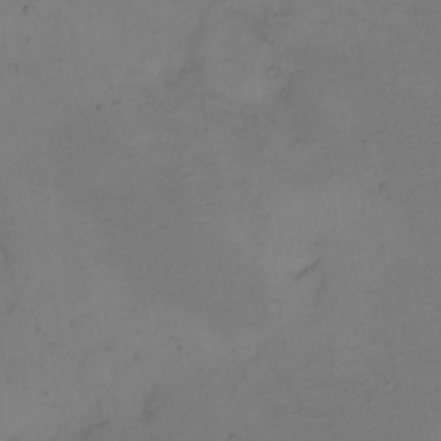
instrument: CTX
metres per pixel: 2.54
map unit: eHh
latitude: -2.5762
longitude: -73.8584
